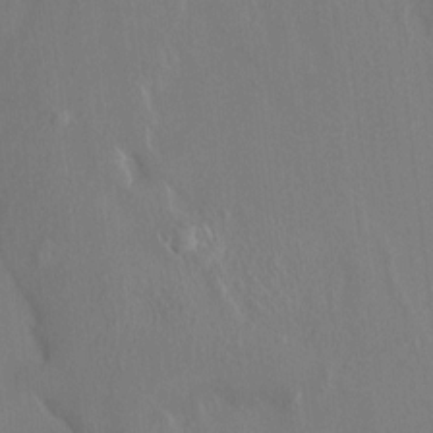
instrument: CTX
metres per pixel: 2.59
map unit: HNhu
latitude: 4.2145
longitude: 6.4629
